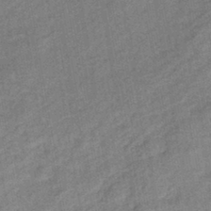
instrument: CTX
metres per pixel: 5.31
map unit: eHb
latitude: -41.8989
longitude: 82.3117
